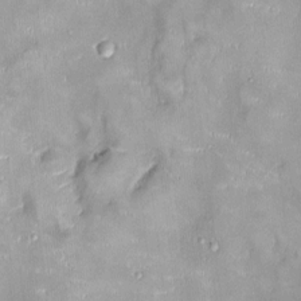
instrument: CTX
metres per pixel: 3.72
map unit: Ht
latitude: -4.8408
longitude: -14.3468
